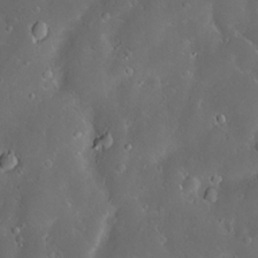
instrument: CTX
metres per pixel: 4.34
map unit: Hve
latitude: -10.9542
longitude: 174.8785
